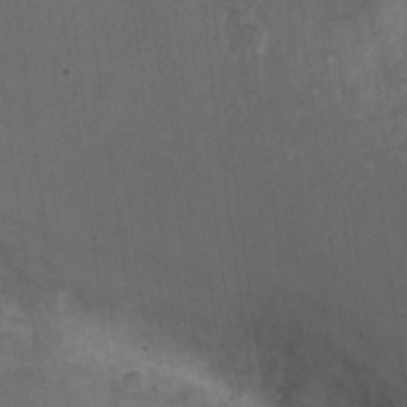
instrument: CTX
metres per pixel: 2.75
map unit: Hto
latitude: 19.3292
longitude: -41.6127
